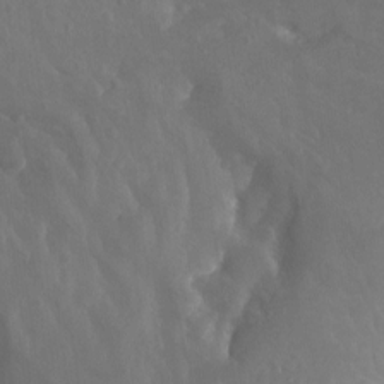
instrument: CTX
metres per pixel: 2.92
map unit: Aa
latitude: -12.9542
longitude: -67.1781
